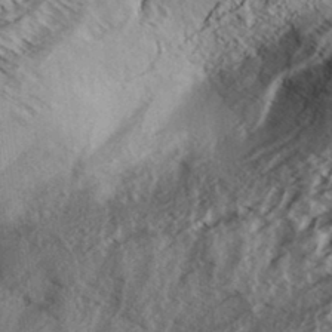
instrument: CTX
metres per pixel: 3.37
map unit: Aa
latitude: 33.4993
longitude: -139.4615
